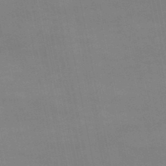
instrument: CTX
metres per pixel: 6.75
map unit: lHb
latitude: -47.2943
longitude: 58.5384
